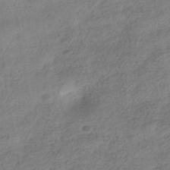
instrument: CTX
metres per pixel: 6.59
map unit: HNhu
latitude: -40.1039
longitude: 96.9731
